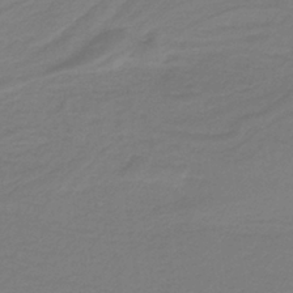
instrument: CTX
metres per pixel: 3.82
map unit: HNb
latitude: -37.5399
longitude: 55.0676
